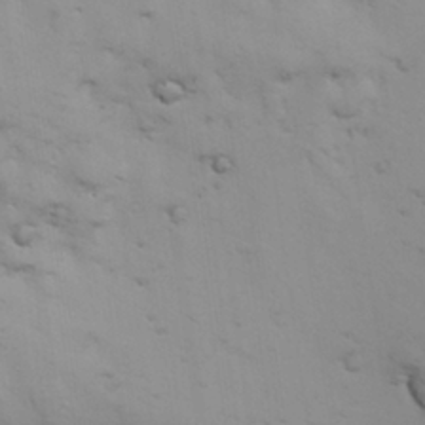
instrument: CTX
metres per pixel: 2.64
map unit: Nhu
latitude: 27.8772
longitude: -72.0444
